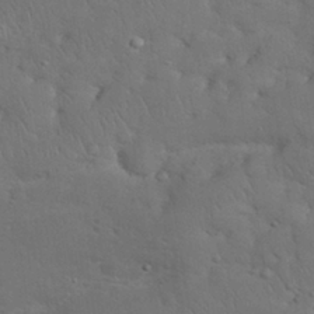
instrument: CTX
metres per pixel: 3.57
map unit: Nhu
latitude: 28.7435
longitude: -67.9717
